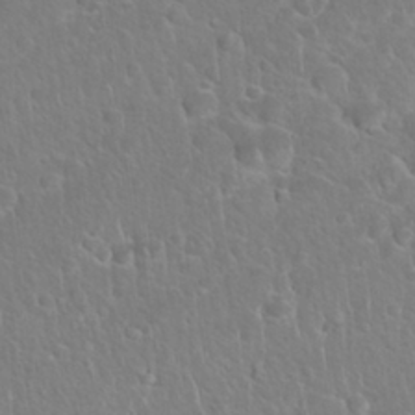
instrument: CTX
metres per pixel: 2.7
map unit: Nhu
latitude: 27.5182
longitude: -62.3656
